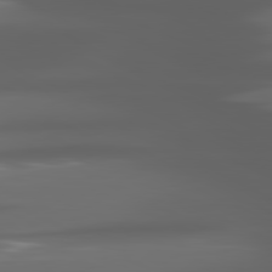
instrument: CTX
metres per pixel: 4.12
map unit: lApd
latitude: 80.7057
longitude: -141.2159
